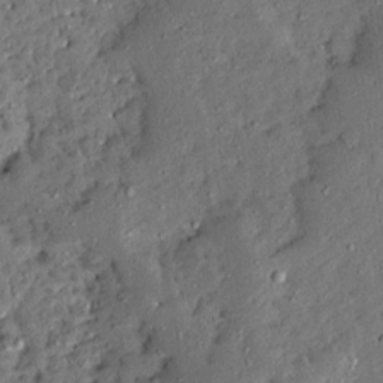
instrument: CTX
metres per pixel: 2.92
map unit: Ave
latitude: 13.5749
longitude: -136.9325
